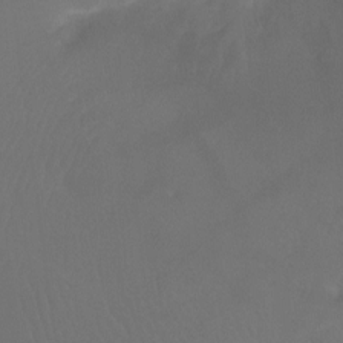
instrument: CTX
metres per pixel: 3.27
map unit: Ht
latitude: -7.1242
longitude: -32.1200
